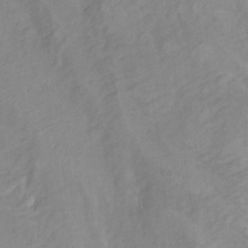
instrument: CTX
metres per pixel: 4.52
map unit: Hto
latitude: 7.2915
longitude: -36.5168
